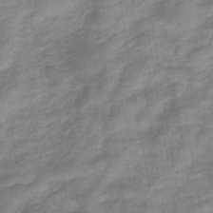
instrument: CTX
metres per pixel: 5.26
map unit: eHb
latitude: -35.2565
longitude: 74.5952
